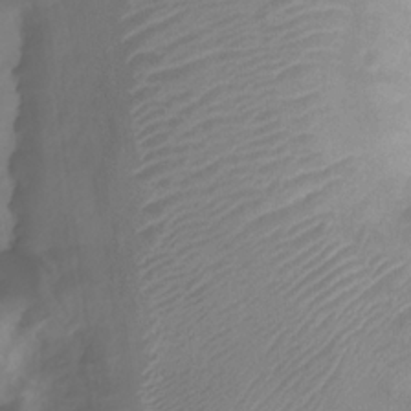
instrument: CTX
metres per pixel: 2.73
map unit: Htu
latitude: 2.5923
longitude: -21.7828
